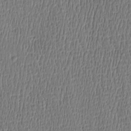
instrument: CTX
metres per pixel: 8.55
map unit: Htu
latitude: -4.9919
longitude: 175.6154
